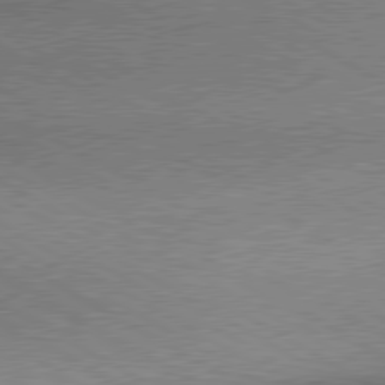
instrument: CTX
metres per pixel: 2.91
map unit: lApd
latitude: 79.9339
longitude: 168.0472
